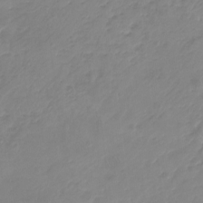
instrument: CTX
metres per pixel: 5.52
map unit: Nhu
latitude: -16.7464
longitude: -57.4615
